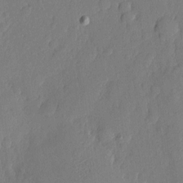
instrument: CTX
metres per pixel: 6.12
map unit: eHh
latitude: 5.6505
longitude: -74.7813
